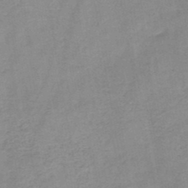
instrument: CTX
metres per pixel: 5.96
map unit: HNb
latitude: -45.6722
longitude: -38.0444
